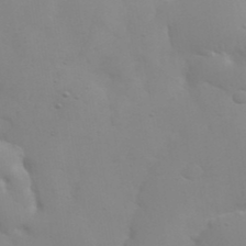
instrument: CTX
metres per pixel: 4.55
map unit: eHh
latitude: 38.5735
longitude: -67.3292
